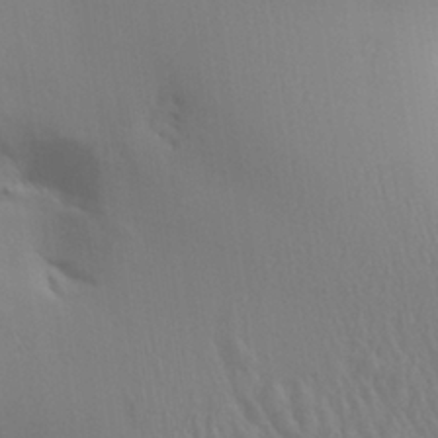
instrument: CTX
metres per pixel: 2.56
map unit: Aa
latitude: 28.7435
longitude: -136.4979
